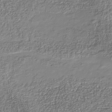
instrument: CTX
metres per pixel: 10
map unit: Nhu
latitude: -41.3698
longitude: -85.6694
